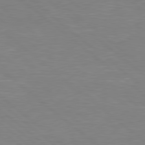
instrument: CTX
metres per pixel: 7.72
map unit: Hpe
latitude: 78.5924
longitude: -125.6693
